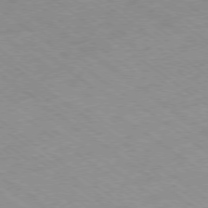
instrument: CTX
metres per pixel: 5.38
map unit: Hpe
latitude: -78.2361
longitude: -22.0633
